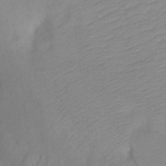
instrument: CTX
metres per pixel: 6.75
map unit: Ht
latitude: -8.1606
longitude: -34.6490
